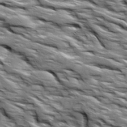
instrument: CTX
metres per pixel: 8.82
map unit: Ave
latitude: 18.9891
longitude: -135.3481
